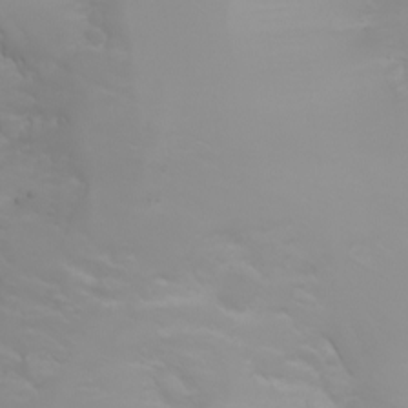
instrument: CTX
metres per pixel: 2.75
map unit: Aa
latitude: -6.5007
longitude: -85.4049
